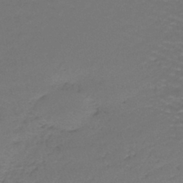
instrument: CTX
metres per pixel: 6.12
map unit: lHb
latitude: -42.1605
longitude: 58.3495
